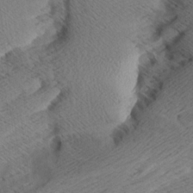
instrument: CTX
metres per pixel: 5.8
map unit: Aa
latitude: 7.9528
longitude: -140.4412
